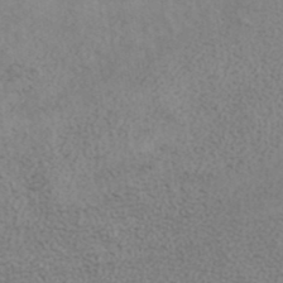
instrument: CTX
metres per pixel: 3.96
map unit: ANa
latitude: 37.2915
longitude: 20.1039
